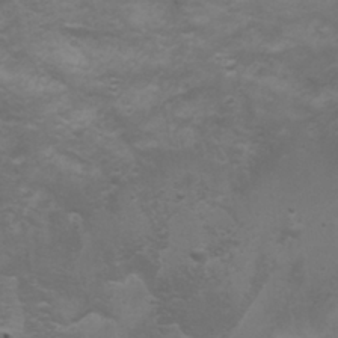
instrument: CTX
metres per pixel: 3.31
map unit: Aa
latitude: -3.4454
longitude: -73.1593
